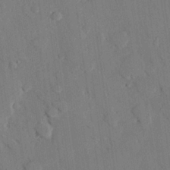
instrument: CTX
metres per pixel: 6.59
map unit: eHh
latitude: 26.8947
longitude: -80.1011
